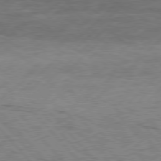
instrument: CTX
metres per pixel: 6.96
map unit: Hpe
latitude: 76.7435
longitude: -164.2334
